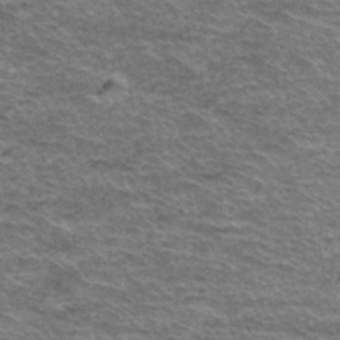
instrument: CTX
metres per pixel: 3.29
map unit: Hto
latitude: 37.8206
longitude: -43.7072
